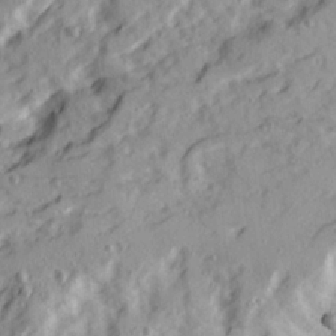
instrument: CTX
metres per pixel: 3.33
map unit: Ave
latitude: 22.3089
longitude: -131.7639
